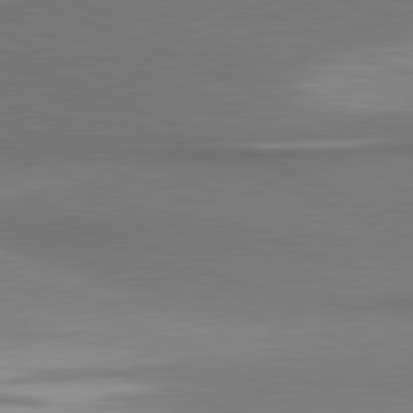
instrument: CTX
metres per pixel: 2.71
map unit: lApd
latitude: 81.3671
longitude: 163.1809
